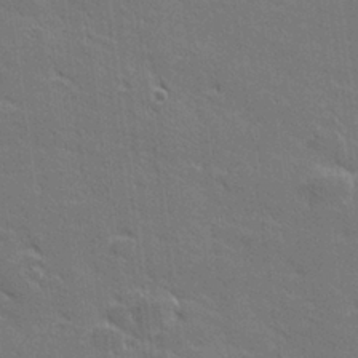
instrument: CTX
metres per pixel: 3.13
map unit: lHvf
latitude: 26.7246
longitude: 142.3495
